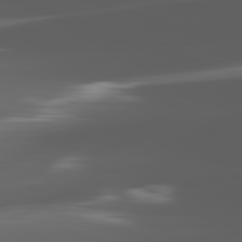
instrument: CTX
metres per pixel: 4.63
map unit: lApd
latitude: 82.3656
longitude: -148.7435
